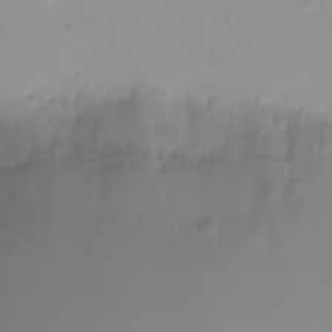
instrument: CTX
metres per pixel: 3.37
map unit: eHh
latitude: -5.2565
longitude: -84.9325
